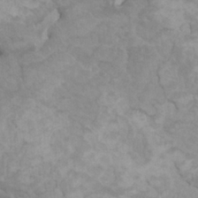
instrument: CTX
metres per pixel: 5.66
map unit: HNhu
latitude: 3.3859
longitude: -2.0633
